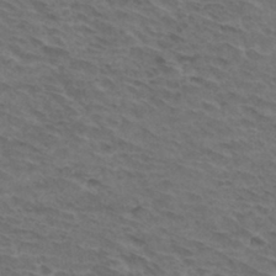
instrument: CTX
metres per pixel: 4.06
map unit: Hto
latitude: 32.5924
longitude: -45.6127
